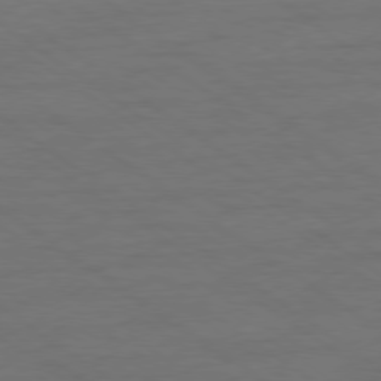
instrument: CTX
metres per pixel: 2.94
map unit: Ap
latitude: -79.4265
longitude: -53.5938
